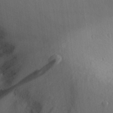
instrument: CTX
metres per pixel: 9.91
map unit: Aa
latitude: 31.0270
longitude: -144.3656
